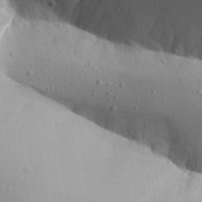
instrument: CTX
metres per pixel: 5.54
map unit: Aa
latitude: 27.0648
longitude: -129.1403
